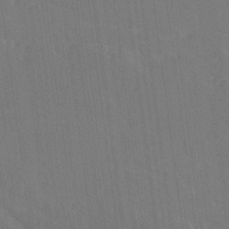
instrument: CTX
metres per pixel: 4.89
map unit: Ave
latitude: 19.4237
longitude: -137.3860
